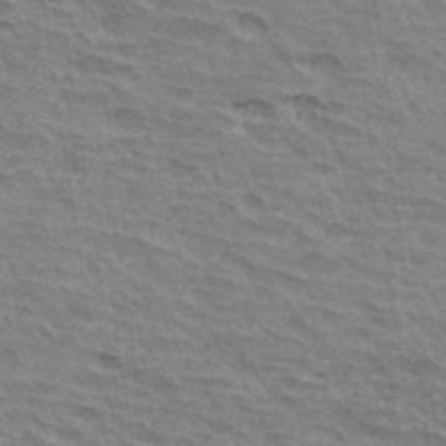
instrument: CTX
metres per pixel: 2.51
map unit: Hto
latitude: 34.0822
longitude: -43.2348
